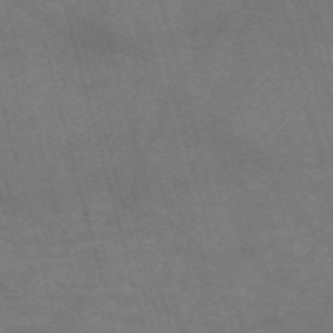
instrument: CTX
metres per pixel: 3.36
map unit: Nve
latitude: -58.7085
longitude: 66.6329
